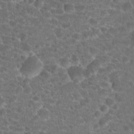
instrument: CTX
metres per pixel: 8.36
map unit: Hto
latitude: 18.9891
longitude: -40.6679
